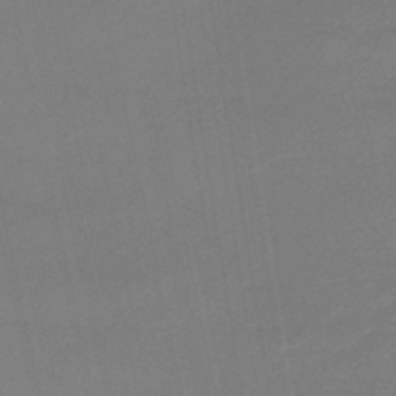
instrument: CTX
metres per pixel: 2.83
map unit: lHb
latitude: -46.3684
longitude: 58.8785
